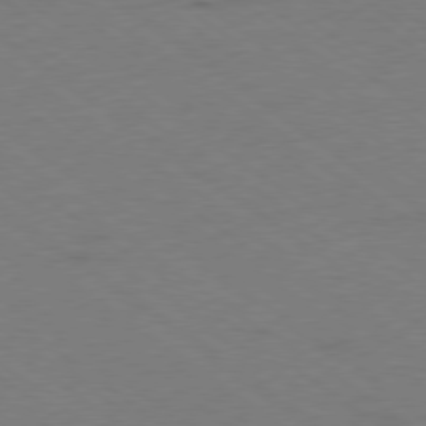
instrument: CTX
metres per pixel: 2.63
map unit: Ap
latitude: -79.3698
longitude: -99.5560
